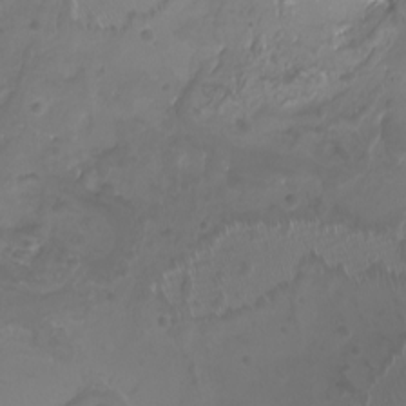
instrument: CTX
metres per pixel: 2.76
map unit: Nhu
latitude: -8.3306
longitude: -93.3292
